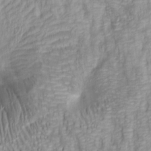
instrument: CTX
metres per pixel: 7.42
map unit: lAa
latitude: 6.3845
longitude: -115.1592
